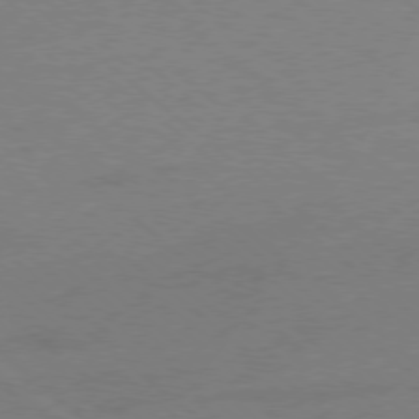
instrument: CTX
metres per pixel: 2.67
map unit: Ap
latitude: -78.9163
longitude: -55.2537
